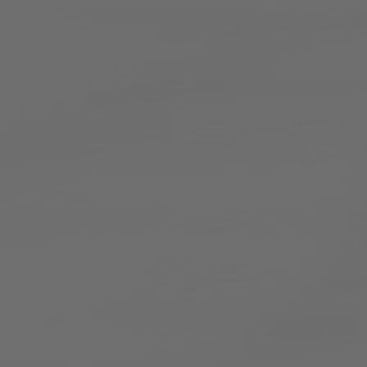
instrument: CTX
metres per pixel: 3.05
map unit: lApd
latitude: 79.3293
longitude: -139.4048
